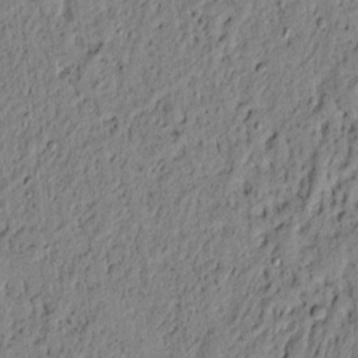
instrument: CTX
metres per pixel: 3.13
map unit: lAvf
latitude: 4.9136
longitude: 164.7463
